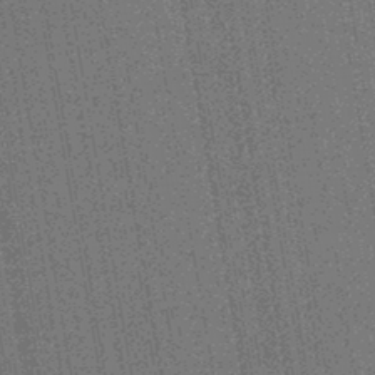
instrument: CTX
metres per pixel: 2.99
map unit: lHb
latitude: -44.7841
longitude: 65.3321
